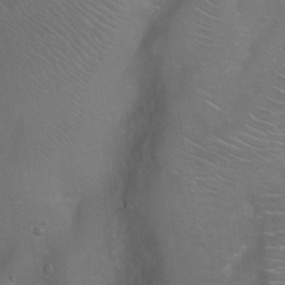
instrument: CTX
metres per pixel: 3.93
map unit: Ht
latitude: 0.0822
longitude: -45.6316
